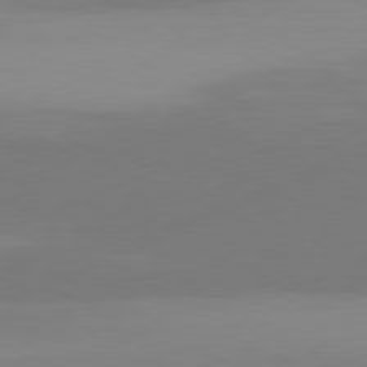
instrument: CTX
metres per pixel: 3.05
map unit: Ap
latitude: -81.8423
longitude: -85.6316
